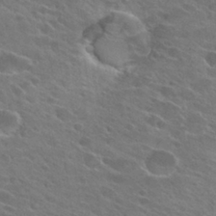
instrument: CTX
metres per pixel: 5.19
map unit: Hto
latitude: 26.4223
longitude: -41.6315
